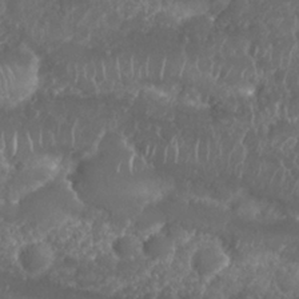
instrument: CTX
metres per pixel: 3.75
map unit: Nhu
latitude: 25.8016
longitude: -60.7624
